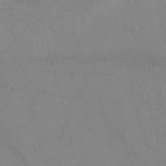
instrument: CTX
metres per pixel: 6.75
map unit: Nve
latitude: -56.9164
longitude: 51.4265
